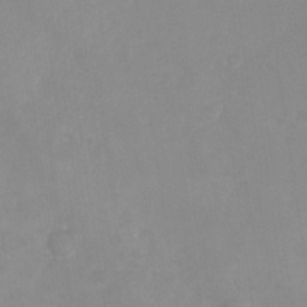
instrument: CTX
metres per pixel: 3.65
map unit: Nhu
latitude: -28.5952
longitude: -63.2915
